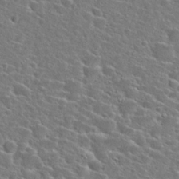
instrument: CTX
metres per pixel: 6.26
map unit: Hto
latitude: 26.2145
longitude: -47.9717
